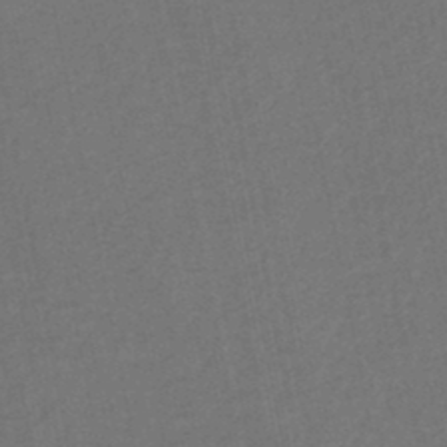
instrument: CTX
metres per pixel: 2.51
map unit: HNhu
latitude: -48.3684
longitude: 96.5574
